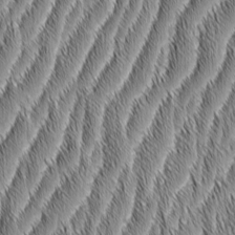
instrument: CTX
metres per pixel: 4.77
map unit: Aa
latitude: 6.1389
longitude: -130.1011
